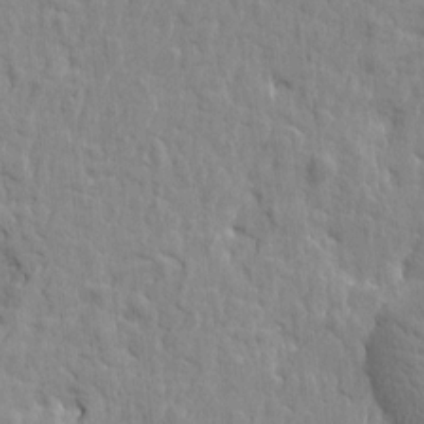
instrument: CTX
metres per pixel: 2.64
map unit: Htu
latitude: -2.3873
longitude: 179.8422
